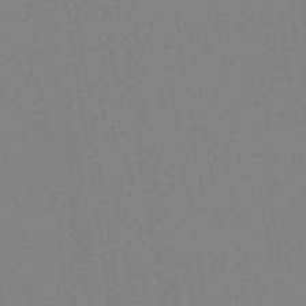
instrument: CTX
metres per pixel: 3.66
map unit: eHh
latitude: -43.0486
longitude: -32.6679
